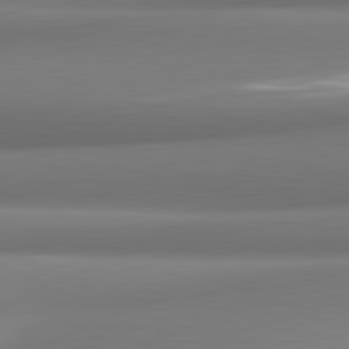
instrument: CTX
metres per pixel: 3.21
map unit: lApd
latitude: 82.0255
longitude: 176.0472
